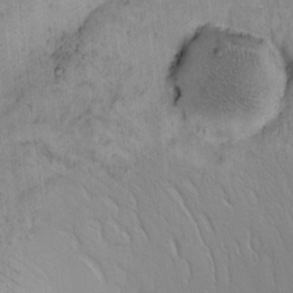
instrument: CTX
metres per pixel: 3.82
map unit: Nhe
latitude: -2.1227
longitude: -59.0459
